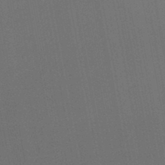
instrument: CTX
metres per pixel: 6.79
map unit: lHb
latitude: -47.2565
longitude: 70.7085
